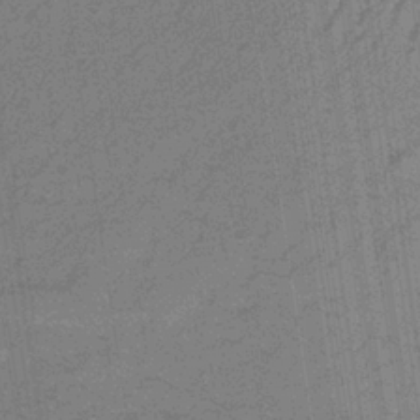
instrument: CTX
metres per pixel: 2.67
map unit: lHb
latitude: -33.3699
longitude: 67.1053
